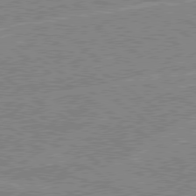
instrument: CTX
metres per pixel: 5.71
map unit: Hpe
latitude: 78.9325
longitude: -132.8947
